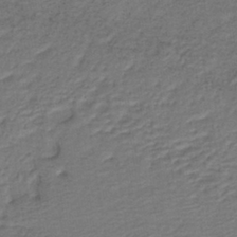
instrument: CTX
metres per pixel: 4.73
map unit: lHb
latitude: -38.4818
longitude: 56.8786
